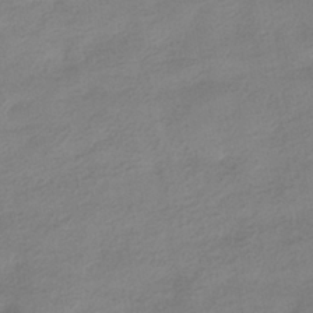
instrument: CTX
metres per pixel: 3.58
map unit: HNhu
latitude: -39.7100
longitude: 95.3887
